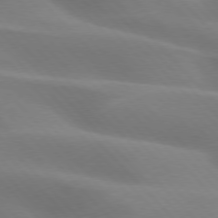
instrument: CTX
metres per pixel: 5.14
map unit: lApd
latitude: 75.5749
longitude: -61.5371
